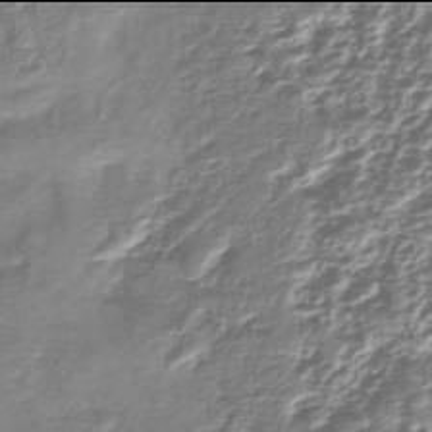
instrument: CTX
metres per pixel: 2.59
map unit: lHb
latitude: -42.0094
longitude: 64.7652
